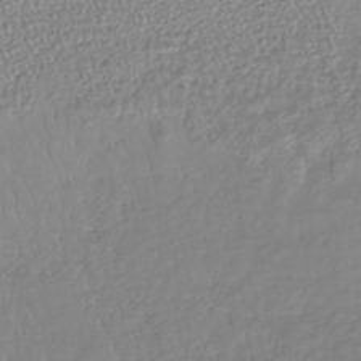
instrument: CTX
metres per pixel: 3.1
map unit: lHb
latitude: -42.0849
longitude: 71.8800
